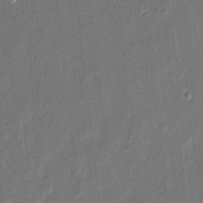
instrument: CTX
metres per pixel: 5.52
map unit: eHh
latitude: 5.6883
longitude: -77.1781
